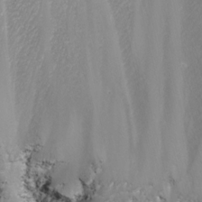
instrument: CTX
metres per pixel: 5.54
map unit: Nhu
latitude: -8.0850
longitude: -91.1781
